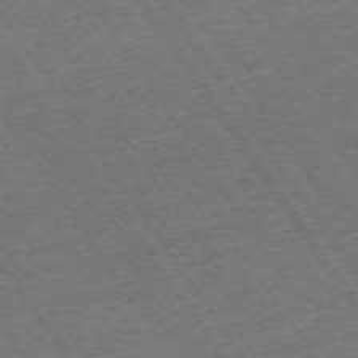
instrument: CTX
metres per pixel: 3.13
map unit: Ap
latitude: -74.5952
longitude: -89.4805
